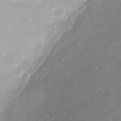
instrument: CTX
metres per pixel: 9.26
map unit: Nhe
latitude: -36.0283
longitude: -88.3090
